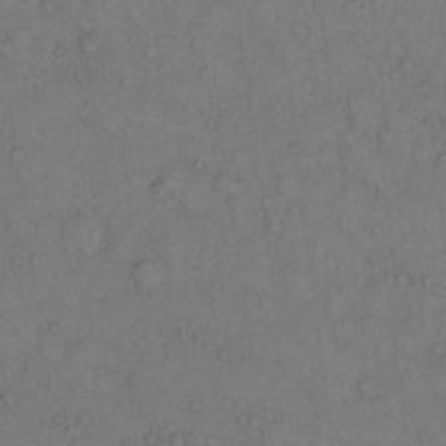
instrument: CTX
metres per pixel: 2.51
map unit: Hto
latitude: 10.5735
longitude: -59.0270
